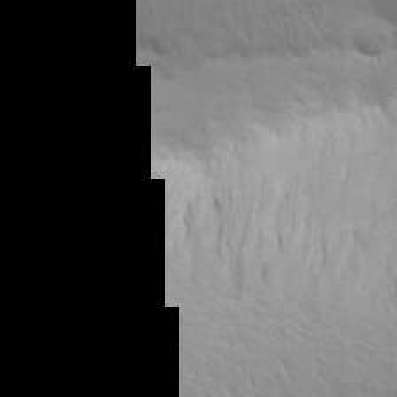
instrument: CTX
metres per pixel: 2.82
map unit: Aa
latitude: 14.8191
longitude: -141.2537
